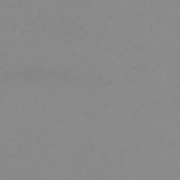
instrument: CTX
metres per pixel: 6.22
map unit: HNb
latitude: -55.6533
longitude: -41.3103
